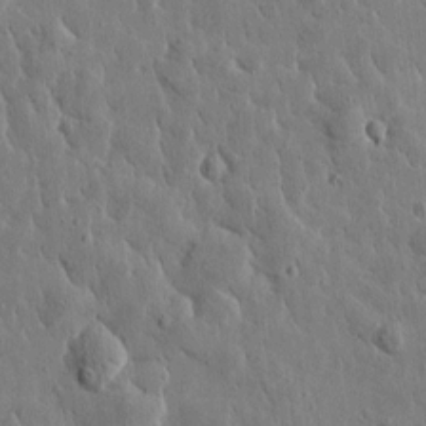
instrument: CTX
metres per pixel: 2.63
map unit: Htu
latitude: 1.2726
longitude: -178.0444
